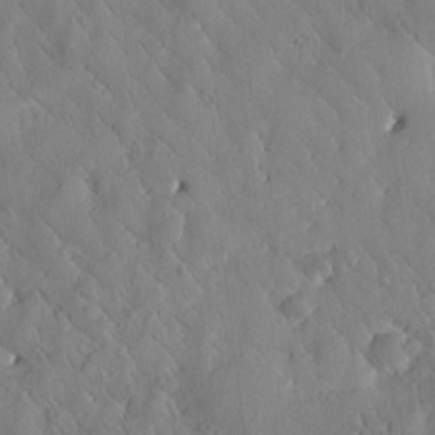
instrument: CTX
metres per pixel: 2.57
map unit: Htu
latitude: 0.2711
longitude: 176.1795
